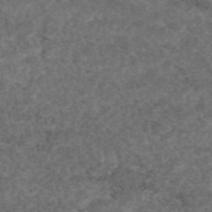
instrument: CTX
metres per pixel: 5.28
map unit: eAb
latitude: 45.5371
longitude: 115.2187
